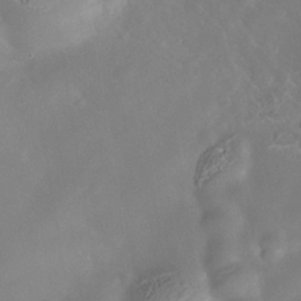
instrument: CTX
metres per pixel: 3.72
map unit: Nhe
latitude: -38.5385
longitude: -118.5734
